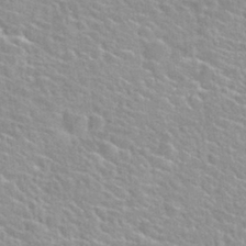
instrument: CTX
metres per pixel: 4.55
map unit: Nhu
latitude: 30.4034
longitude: -50.3656
